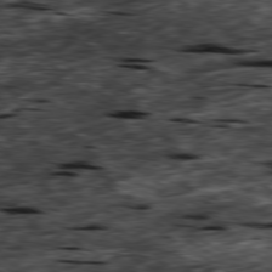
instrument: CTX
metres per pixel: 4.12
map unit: Hpe
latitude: -79.4265
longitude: -20.1578
